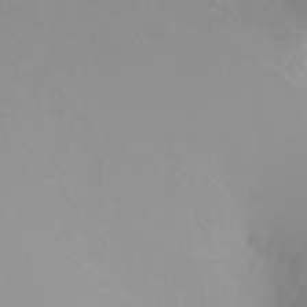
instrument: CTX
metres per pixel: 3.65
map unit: Ht
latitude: -2.6518
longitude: -62.0822
